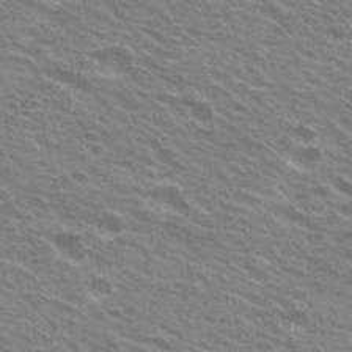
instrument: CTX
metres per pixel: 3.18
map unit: Hto
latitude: 23.5182
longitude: -31.1215
